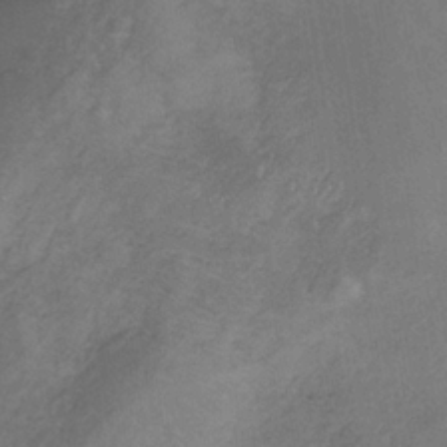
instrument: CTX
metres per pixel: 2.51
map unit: HNb
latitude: -32.6897
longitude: 62.0094
